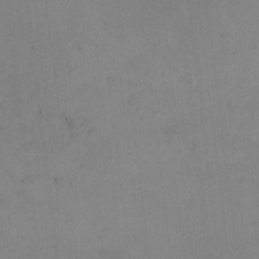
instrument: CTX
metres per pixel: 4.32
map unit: HNhu
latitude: 6.0822
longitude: 13.5777
